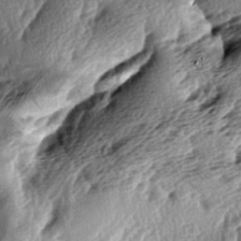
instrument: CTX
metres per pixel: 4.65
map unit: lAa
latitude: -6.4818
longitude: -124.6491
